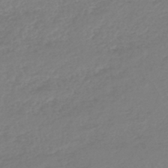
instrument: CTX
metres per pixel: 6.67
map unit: lHb
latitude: -45.4454
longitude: 70.3684
